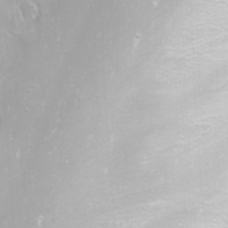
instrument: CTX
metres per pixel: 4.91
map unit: Nhu
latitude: -8.2550
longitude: -73.4615
